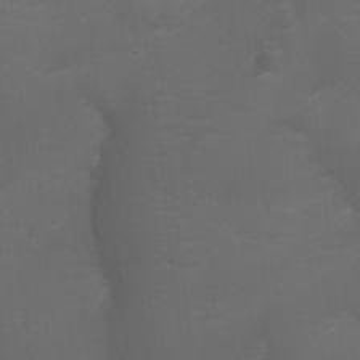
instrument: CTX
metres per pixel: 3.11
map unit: Ht
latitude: -6.5951
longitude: -21.7261
